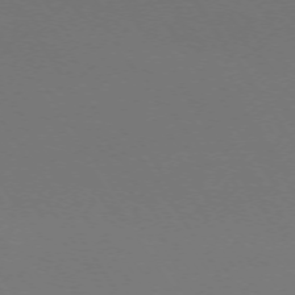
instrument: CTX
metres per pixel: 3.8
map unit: Ap
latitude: -73.8422
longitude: -72.4601
